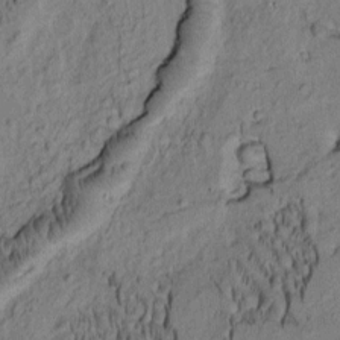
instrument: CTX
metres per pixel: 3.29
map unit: Htu
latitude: -2.1983
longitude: 171.9745
